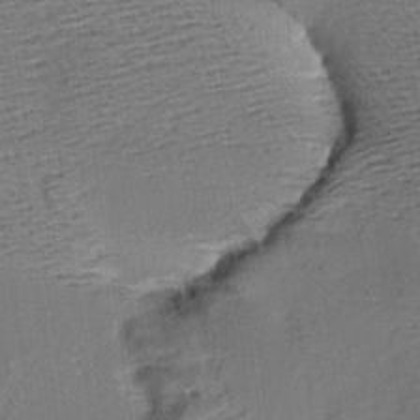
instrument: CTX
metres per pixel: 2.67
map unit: Aa
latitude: 9.3293
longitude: -141.9150
